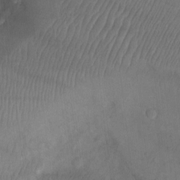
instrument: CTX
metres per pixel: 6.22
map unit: Ht
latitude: -2.8030
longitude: -28.8947
